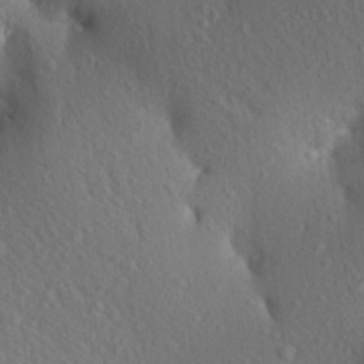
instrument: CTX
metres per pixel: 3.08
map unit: Aa
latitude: 23.4993
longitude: -147.3671
